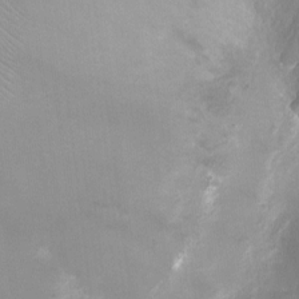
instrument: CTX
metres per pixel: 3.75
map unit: Ht
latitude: -3.0486
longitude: -19.8583
